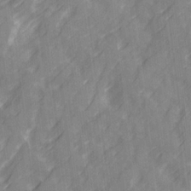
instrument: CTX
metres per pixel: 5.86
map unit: Ave
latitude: 20.2145
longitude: -131.9340
